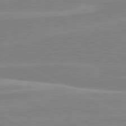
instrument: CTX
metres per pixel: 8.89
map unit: lApd
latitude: 80.5735
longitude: 170.4251
